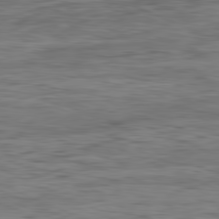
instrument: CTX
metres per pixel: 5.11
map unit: Ap
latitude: -82.1228
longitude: -75.8961
